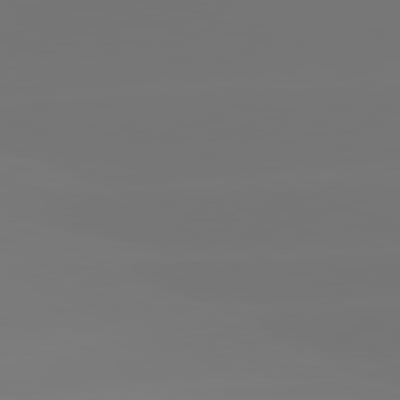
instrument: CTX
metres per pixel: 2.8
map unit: lApd
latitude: 81.7450
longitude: -151.0647
